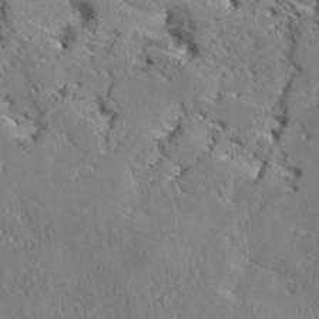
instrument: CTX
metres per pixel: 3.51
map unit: Aa
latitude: 9.0081
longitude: -134.9513
